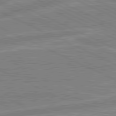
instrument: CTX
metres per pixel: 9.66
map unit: lApd
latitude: 80.8758
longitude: -170.4601
